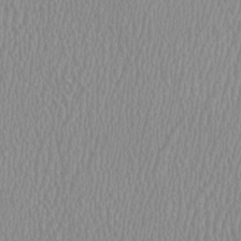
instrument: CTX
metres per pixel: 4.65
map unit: HNhu
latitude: -0.1984
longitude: -0.8002
